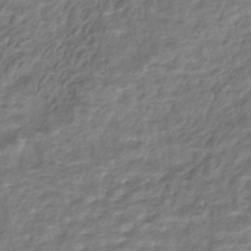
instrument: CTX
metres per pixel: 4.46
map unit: HNhu
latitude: -44.4062
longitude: 102.0283
